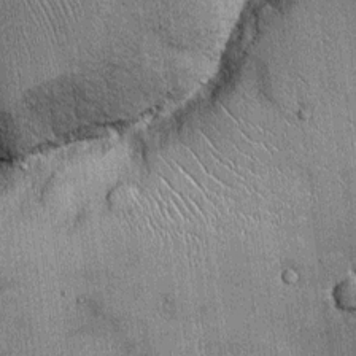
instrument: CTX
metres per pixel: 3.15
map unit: Ht
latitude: -2.7085
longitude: -13.1215
